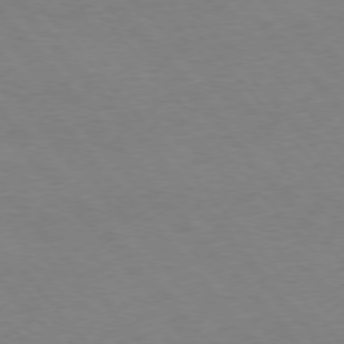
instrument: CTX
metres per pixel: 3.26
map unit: Ap
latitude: -76.5574
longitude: -88.4601
